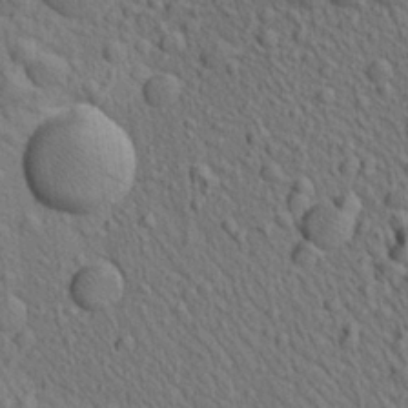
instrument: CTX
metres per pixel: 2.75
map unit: Aa
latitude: 23.0458
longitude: -138.9703
